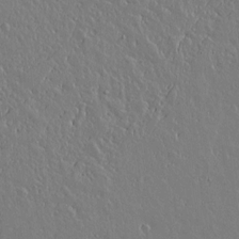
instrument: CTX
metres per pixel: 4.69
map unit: lAvf
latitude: 14.1578
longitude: -127.6127
